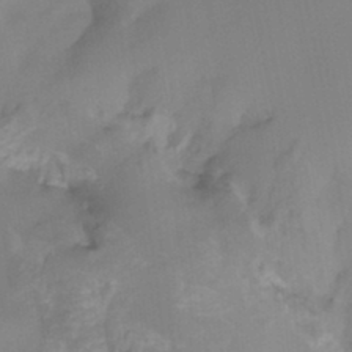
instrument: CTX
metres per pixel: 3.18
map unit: HNhu
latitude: -27.3887
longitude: 74.4440
